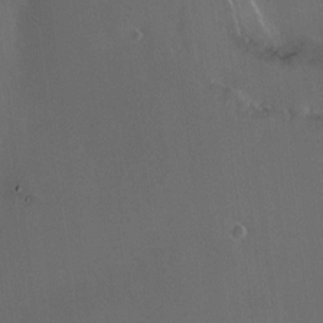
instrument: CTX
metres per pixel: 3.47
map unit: HNhu
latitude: 4.0444
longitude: 5.3698
